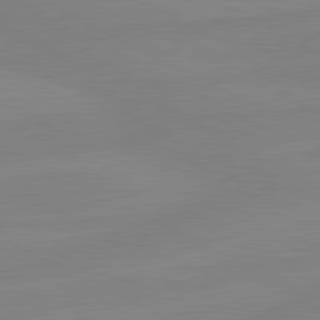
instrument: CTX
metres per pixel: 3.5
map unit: lApd
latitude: 81.0269
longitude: -176.7246
